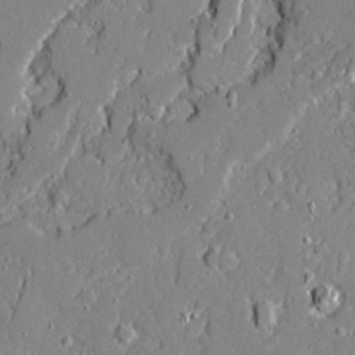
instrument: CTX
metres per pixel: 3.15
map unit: Ave
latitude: 19.4804
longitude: -127.8583
